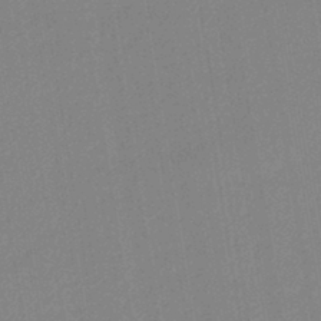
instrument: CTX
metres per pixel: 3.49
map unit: lHb
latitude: -42.0472
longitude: 68.4440
